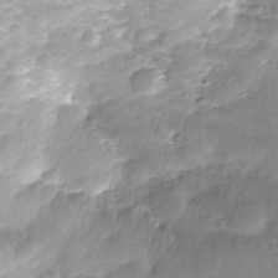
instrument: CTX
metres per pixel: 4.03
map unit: Nhe
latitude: -36.2739
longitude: -178.5924
